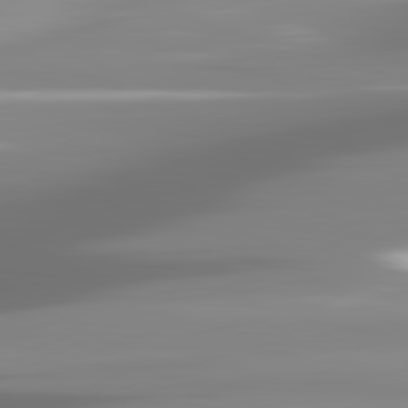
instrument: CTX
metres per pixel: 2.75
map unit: lApd
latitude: 81.6694
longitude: -137.5749
